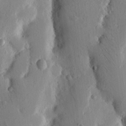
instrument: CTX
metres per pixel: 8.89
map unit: Nhu
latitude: 15.3482
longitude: -77.7260
